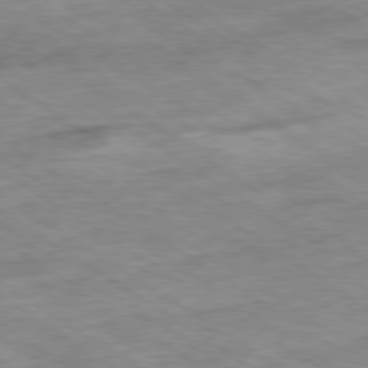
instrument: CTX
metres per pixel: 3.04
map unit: Ap
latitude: -80.1417
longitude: -75.5938
